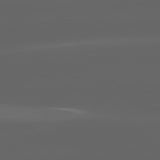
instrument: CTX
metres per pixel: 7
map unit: lApd
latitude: 81.3671
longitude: -146.4034
